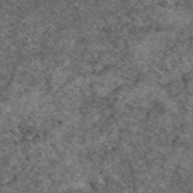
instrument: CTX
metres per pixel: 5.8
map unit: eAb
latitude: 48.9892
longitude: 113.5021
